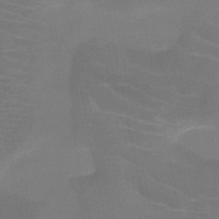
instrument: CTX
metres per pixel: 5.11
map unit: HNb
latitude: -47.1431
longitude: -44.6112
